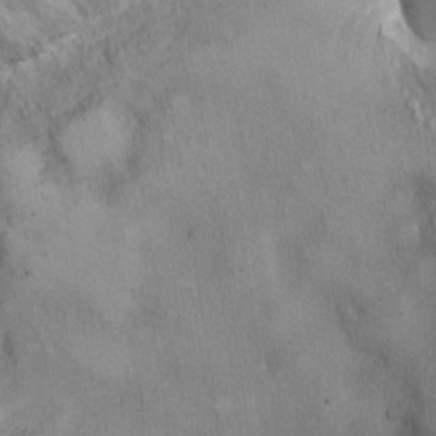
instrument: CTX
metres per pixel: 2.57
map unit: Ht
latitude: -3.2942
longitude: -15.0837
